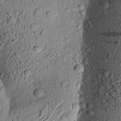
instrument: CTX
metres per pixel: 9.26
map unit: Aa
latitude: 19.7827
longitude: -148.9892
